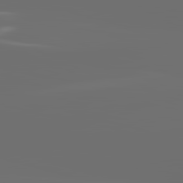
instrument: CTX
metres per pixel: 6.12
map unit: lApd
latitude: 83.5938
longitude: -130.5546
